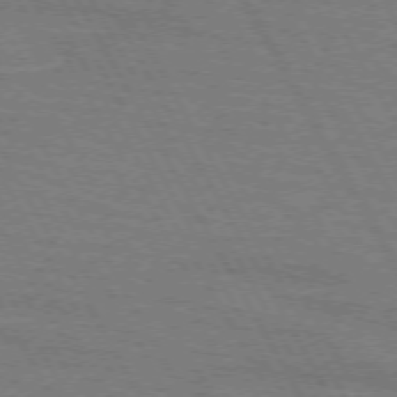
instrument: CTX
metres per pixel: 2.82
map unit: lApd
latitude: 71.8205
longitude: -55.4426
